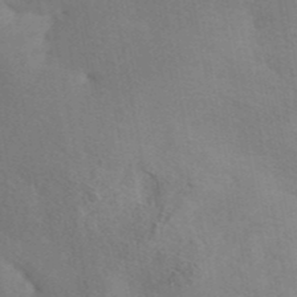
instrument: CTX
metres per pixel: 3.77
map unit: ANa
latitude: 41.5182
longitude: 51.1620
